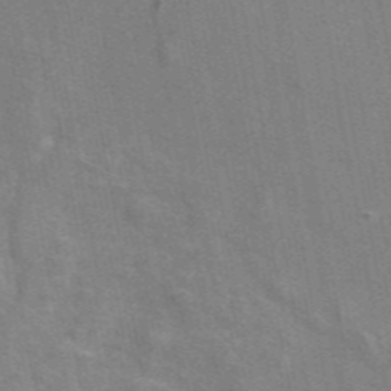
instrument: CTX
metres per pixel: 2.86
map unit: eAb
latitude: 46.6302
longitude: 117.0108
